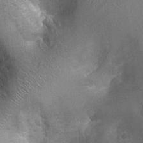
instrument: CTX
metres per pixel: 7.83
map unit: Ht
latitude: -3.6721
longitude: -15.9339
